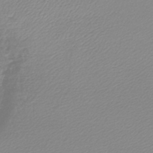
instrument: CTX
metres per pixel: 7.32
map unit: lHb
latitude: -44.0094
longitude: 61.3510
